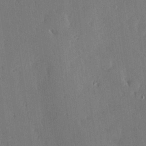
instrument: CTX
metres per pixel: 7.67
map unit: Hve
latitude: 24.8946
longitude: -93.0080
